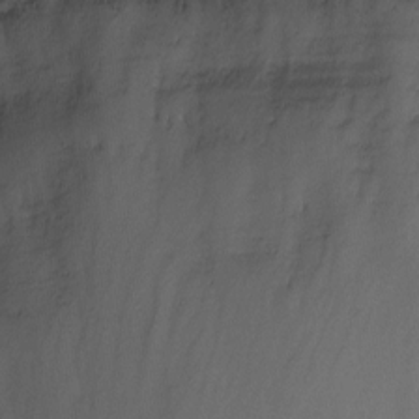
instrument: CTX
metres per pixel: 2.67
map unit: Nhu
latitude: -13.8422
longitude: -54.4790
